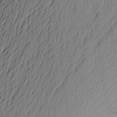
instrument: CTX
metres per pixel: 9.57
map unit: Aa
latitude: 22.4979
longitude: -148.6868
